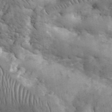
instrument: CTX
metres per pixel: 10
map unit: eHh
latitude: 33.3860
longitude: -67.6316
